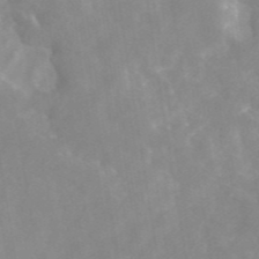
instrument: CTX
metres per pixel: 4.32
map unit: eAb
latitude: 45.6694
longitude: 126.8030
